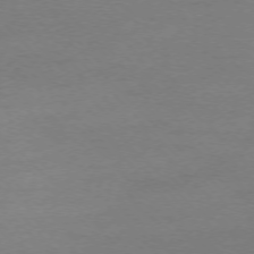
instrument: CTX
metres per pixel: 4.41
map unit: Ap
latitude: -75.1998
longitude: -78.2523
